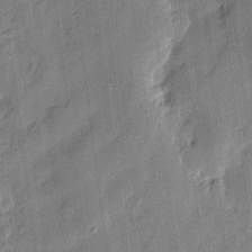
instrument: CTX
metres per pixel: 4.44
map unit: eHh
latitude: 7.8961
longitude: -73.8017
